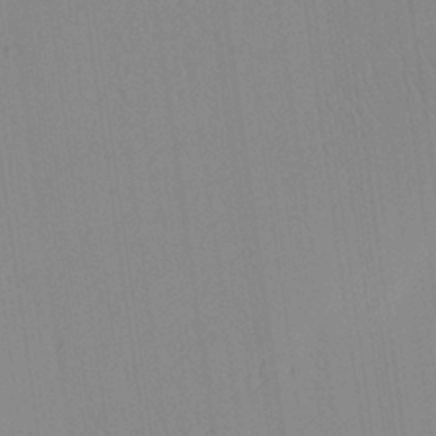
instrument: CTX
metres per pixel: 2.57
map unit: Aa
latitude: 26.1200
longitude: -137.5371
